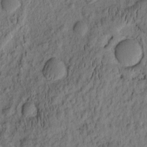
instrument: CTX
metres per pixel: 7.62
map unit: eHh
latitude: -2.1794
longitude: 17.5399
